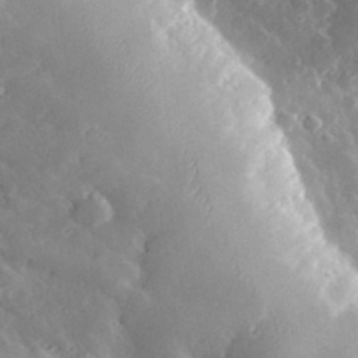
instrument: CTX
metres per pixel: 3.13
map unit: lHvf
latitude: 33.4237
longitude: -85.3104
